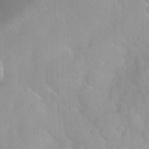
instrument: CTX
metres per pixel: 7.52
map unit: Nhu
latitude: 26.3278
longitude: -56.3089
